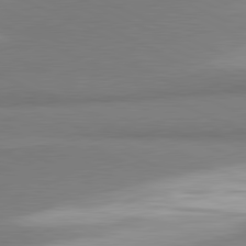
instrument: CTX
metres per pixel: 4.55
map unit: lApd
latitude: 81.1403
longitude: 166.2739
